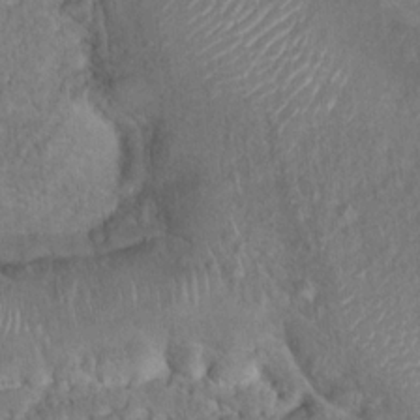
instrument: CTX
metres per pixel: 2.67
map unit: Hto
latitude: 17.5371
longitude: -41.0647
